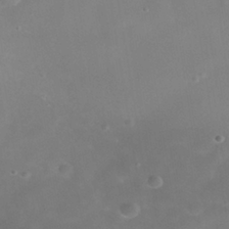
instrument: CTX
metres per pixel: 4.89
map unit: Nhe
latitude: -38.6708
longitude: -118.6112
